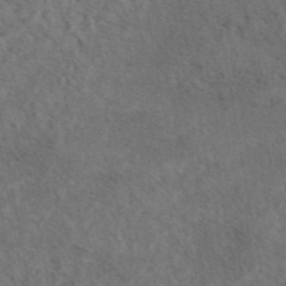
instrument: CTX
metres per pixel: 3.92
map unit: eAb
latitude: 43.9150
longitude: 109.6911
